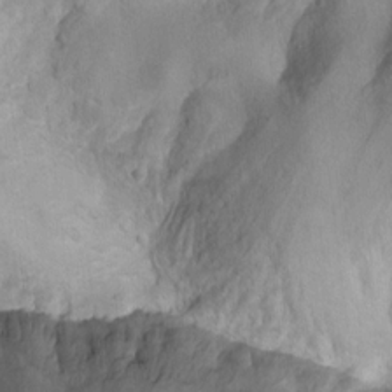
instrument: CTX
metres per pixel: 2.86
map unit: Hto
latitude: 7.0647
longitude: -36.2712
